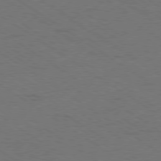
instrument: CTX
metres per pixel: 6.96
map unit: Ap
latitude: -79.9745
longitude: -66.2333
